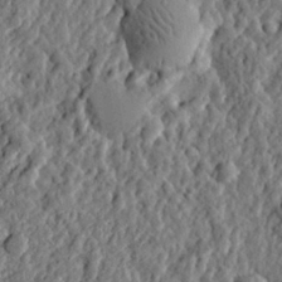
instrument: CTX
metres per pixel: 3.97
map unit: eHh
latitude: 27.2348
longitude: -77.6505
